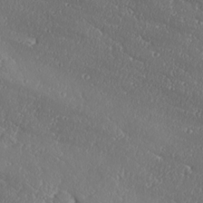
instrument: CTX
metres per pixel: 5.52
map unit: Ave
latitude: 18.6868
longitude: -137.6883
